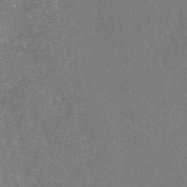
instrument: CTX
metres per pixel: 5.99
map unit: eAb
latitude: 48.0822
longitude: 108.3117
